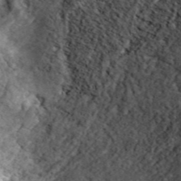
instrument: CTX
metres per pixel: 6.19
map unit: ANa
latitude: 45.4993
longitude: 30.3873
